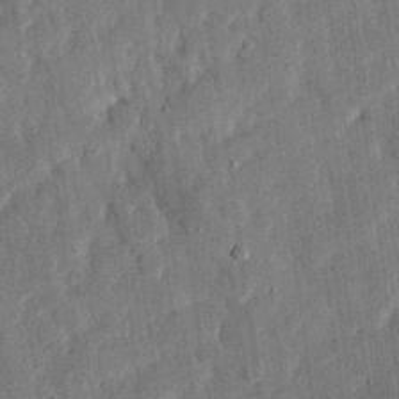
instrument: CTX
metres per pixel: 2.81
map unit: eHh
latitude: 27.3482
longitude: -82.5734
